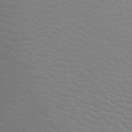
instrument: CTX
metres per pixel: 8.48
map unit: Ht
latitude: -3.3887
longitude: -17.9528
